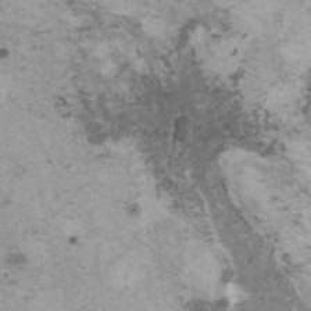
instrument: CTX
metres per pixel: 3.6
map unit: HNhu
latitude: 1.3103
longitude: 4.1039
